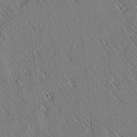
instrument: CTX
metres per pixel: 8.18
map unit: lAvf
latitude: 7.5182
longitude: 159.6343
